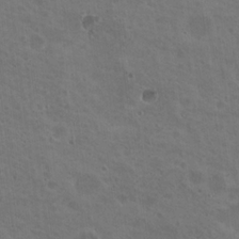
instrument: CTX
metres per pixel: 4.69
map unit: Nhu
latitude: 18.9136
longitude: -30.0255
